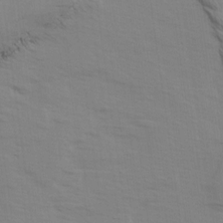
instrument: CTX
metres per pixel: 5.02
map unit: Ave
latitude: 14.1011
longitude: -103.0080
